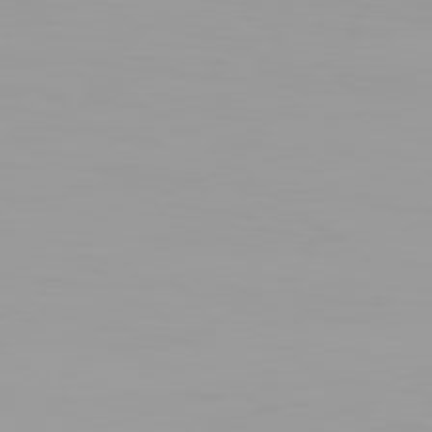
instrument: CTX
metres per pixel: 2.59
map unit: Hpe
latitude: 77.8961
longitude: -142.1200
